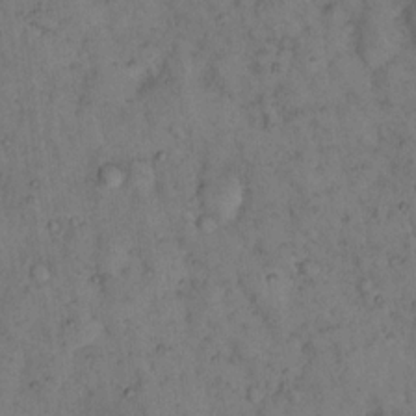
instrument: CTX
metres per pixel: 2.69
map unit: eHh
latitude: 15.6883
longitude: -64.0822
